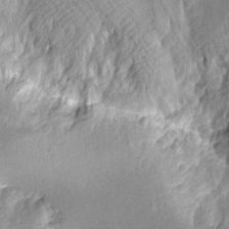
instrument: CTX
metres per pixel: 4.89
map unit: Aa
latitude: 10.1956
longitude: -128.1200
